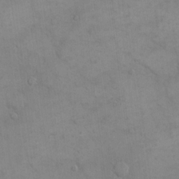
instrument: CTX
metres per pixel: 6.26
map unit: eHh
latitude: 16.4412
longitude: -66.9135
